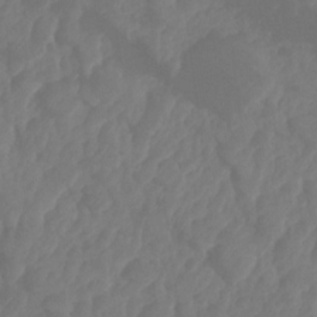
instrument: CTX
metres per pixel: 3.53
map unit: HNhu
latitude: -24.5196
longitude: 49.8234
